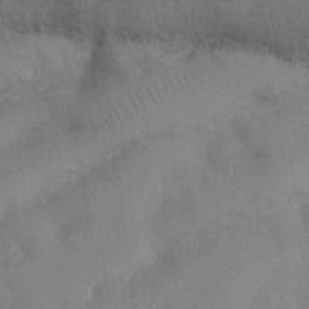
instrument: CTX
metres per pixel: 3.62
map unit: Nhu
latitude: 27.2159
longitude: -70.3467
